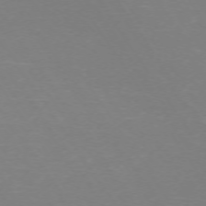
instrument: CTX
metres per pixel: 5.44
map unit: Ap
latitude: -73.6533
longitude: -85.1781
